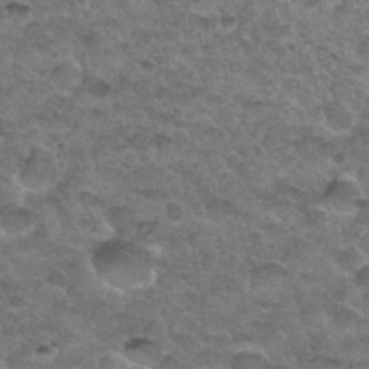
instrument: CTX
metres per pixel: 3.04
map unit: Hto
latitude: 33.0647
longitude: -48.5168
